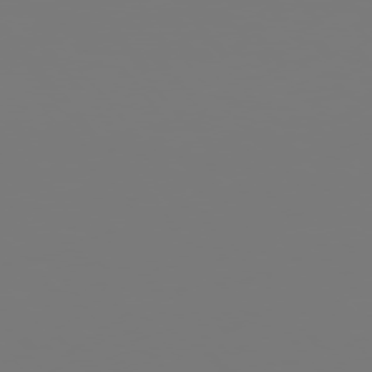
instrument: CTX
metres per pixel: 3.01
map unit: Hpe
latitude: 75.5749
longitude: -142.3467
